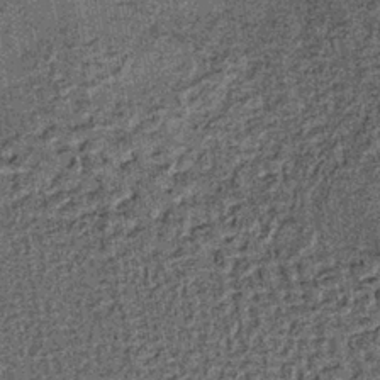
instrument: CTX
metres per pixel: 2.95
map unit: lHb
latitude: -37.8233
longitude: 64.4440
